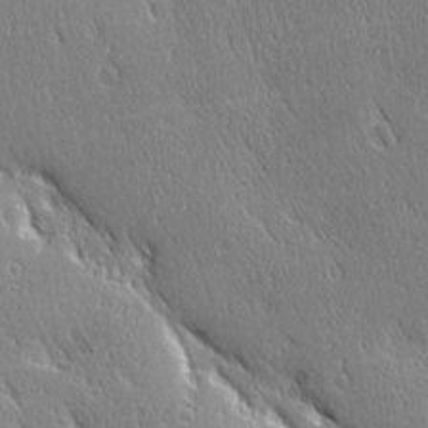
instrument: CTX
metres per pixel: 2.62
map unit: Ave
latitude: 21.3104
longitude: -136.4034
